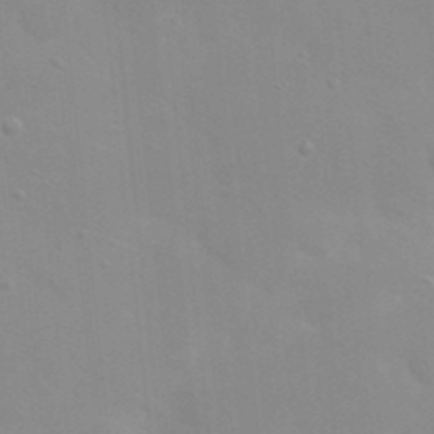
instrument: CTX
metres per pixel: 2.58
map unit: eHh
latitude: 20.4412
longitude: -64.3467
